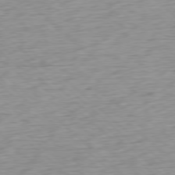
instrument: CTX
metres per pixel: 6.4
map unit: Ap
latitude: -78.3306
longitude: -71.2537
